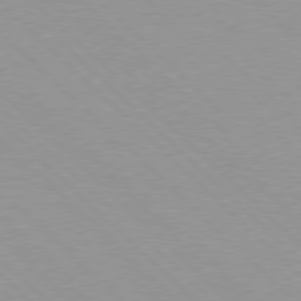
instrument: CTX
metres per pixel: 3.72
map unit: Hpe
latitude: 77.6694
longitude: -153.0837
